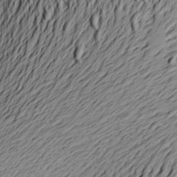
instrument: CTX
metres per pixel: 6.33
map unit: Aa
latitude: 21.3104
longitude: -148.8191
